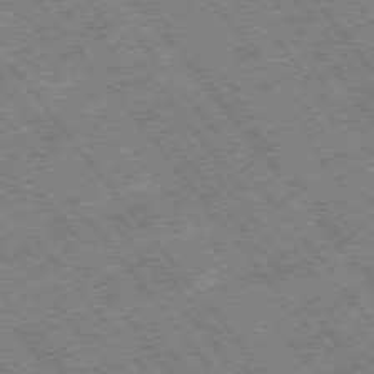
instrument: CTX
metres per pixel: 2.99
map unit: Hpe
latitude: -75.4644
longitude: -20.3656
